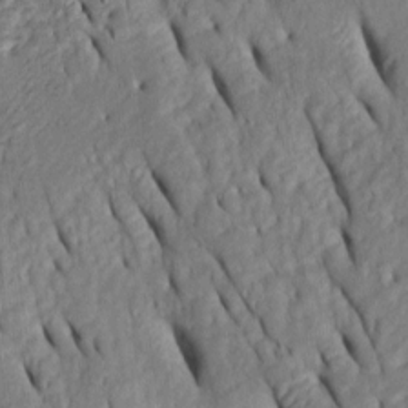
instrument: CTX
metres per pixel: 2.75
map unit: Htu
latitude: 1.1214
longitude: 149.4644
